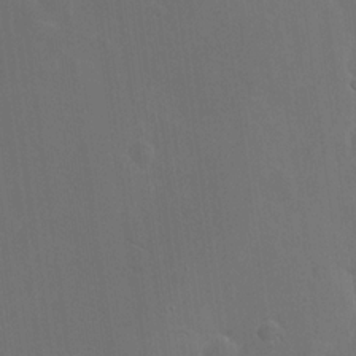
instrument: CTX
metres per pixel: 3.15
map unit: eHh
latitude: 19.0269
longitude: -66.4223
